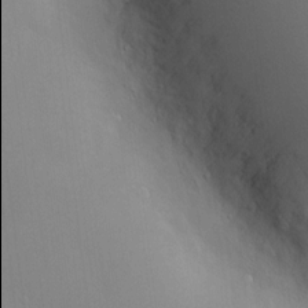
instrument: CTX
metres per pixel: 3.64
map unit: Hve
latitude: -10.9920
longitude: 174.0094
